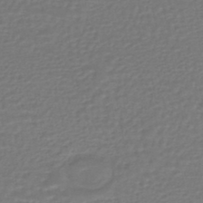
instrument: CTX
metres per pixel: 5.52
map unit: HNhu
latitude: -46.9164
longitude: 96.0472
